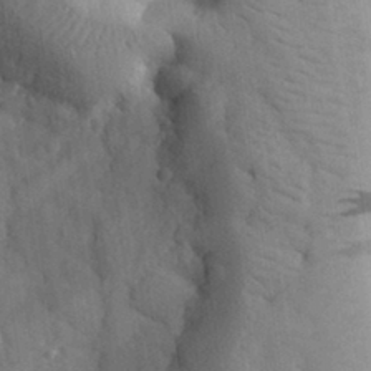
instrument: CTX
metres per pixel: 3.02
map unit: eHh
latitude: 31.9339
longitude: -80.1767
